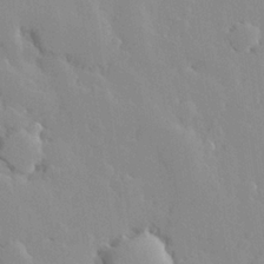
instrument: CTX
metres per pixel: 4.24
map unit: Hve
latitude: 24.7246
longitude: -91.5182
